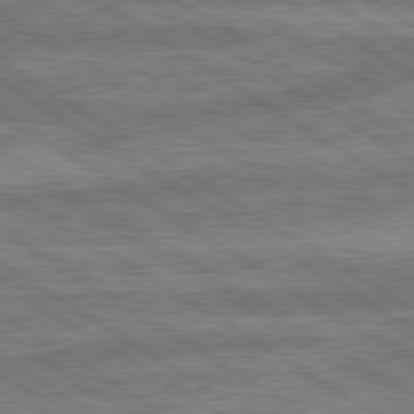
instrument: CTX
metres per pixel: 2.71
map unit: lApd
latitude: 79.8961
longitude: -170.4979
